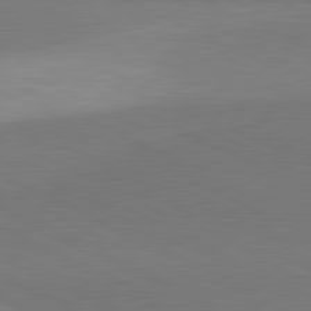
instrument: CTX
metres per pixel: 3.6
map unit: lApd
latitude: 81.2348
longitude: 157.3887
